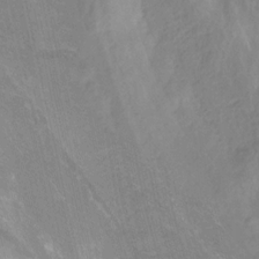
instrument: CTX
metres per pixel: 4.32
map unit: HNhu
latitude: -28.8030
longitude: 67.4265
